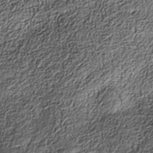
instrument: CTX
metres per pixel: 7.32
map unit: Nhe
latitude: -38.4818
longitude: -147.5938
